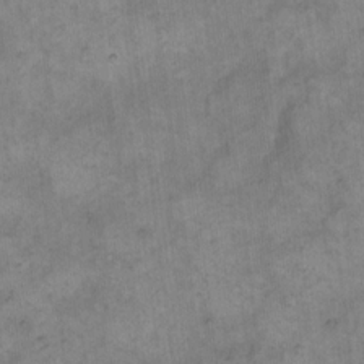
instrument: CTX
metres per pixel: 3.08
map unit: eHh
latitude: 14.6869
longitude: -66.0444
